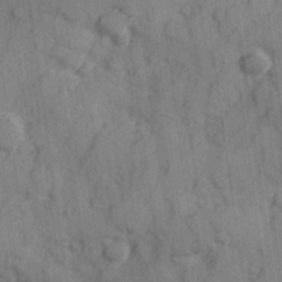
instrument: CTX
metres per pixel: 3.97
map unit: Hve
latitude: 25.5560
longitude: 147.6155
